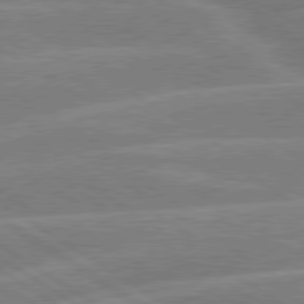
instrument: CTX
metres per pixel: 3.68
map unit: lApd
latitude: 79.4994
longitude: -131.1404
